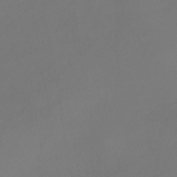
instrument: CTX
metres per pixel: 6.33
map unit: HNhu
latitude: -41.6344
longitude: 106.8219
